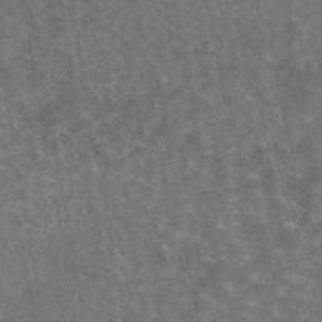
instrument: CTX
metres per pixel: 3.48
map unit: eAb
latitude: 45.2348
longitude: 122.4629
